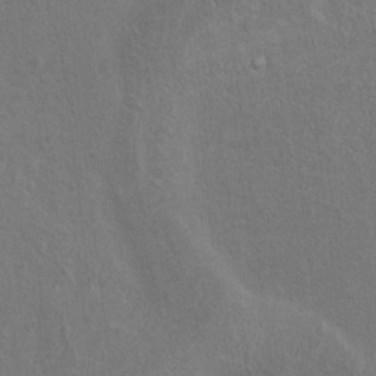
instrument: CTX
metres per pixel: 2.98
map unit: Ht
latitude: 1.1592
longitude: -44.3278
